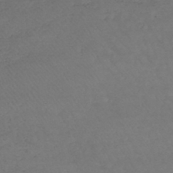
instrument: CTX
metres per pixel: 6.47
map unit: lHb
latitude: -43.5588
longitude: 73.3320
